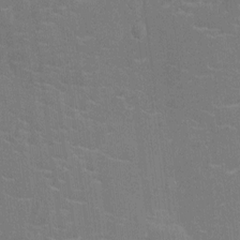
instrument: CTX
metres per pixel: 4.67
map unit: Nhu
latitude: -14.7464
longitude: -25.0836
